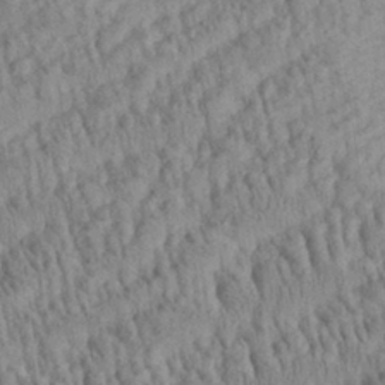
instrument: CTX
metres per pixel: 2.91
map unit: Aa
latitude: 29.3293
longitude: -138.2145
